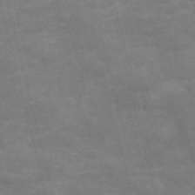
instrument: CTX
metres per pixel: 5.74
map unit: Nve
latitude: -57.1431
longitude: 51.4832
